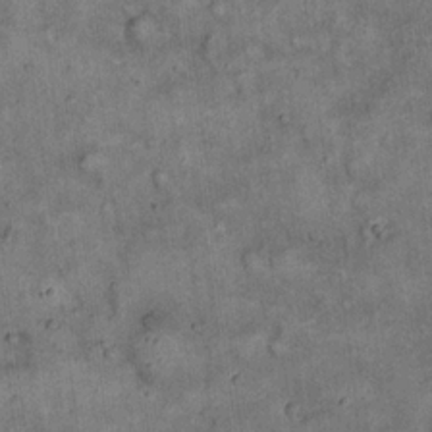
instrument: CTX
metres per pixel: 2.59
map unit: Hto
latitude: 18.9702
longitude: -60.5734
